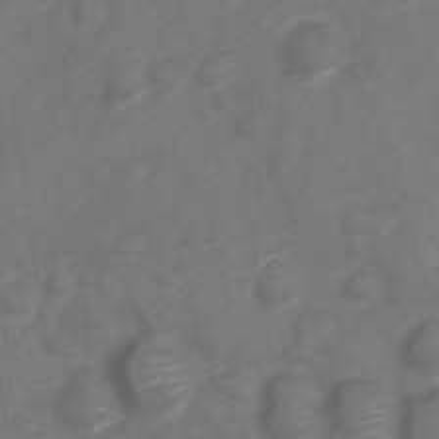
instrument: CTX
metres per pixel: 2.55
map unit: Nve
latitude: -20.1416
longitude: 107.4644
